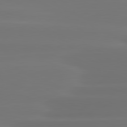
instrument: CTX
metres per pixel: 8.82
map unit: lApd
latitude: 81.6127
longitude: -134.1955
